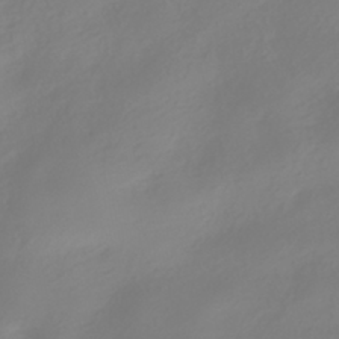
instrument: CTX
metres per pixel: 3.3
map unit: HNhu
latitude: -40.5951
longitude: 100.4440
